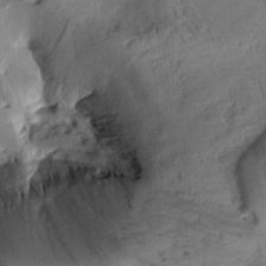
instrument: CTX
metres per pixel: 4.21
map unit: Aa
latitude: 9.6316
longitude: -142.8569
